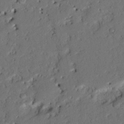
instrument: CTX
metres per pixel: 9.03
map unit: Nhu
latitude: 21.2537
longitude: -77.0458
